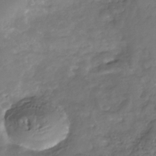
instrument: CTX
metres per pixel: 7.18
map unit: Nhe
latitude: -39.2187
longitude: -118.1011
